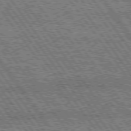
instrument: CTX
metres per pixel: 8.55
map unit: Hpe
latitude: 75.0081
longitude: -154.1200
